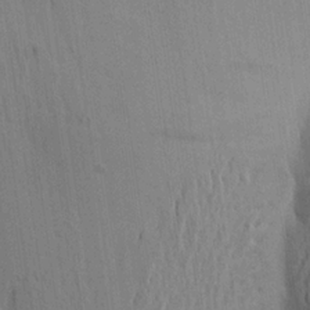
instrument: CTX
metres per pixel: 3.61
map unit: Aa
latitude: 22.0822
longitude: -149.3860
